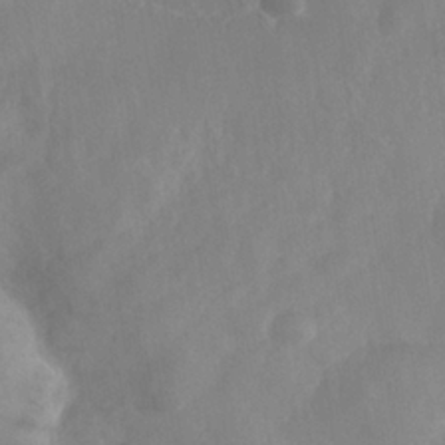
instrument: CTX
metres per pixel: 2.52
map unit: Nhe
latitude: -36.3495
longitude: -178.1956
